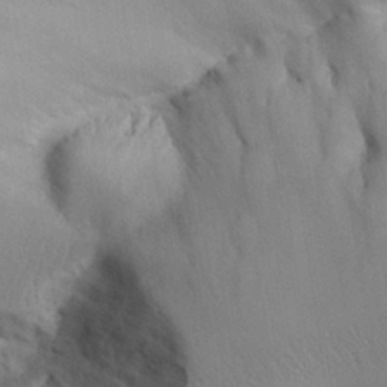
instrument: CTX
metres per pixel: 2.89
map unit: Aa
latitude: 25.8772
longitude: -129.3293
